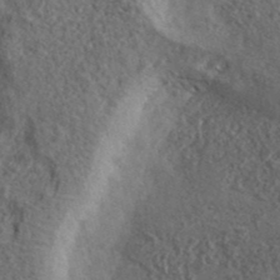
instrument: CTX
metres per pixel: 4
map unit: ANa
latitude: 39.7827
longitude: -90.3467
